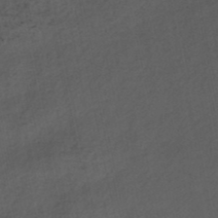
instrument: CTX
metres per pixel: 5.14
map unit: HNhu
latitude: -48.2362
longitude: 100.6329
